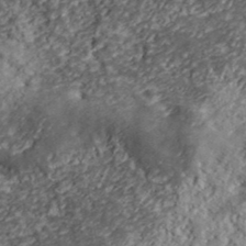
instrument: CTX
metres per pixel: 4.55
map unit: lHvf
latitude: 39.3859
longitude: -87.9339
